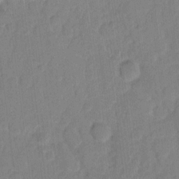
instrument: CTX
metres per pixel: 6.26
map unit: eHh
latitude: 10.3467
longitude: -65.7827
